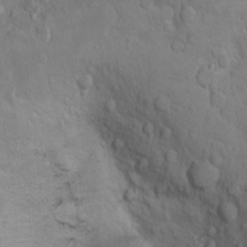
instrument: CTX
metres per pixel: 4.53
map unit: Ht
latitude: 12.0255
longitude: -31.5938
